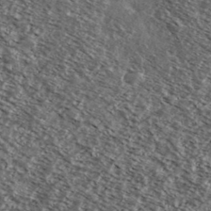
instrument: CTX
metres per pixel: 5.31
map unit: Ave
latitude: 38.0633
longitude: -108.9324
